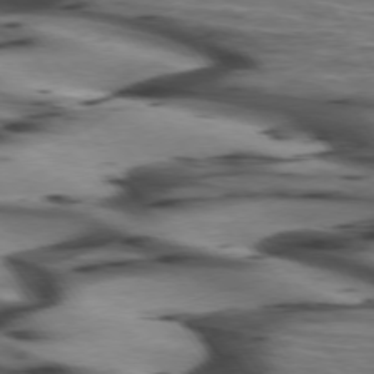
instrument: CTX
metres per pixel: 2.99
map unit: lApd
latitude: 74.9703
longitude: -64.1956
